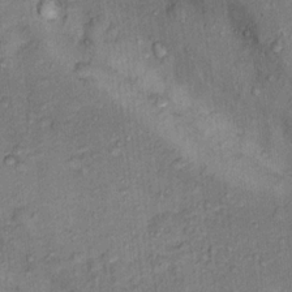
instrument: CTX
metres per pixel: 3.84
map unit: Hto
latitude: 15.2915
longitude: -31.5183
